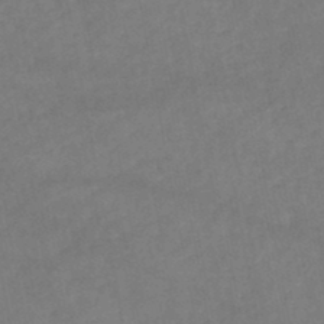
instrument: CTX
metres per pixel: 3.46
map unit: lHb
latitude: -46.7463
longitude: 62.0661
